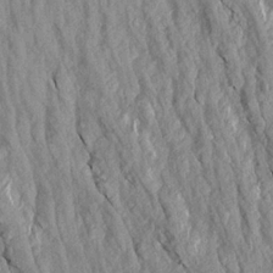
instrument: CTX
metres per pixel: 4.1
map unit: Aa
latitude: 19.2537
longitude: -147.1970
